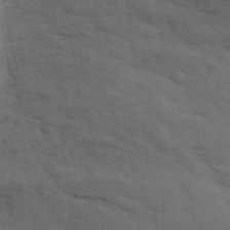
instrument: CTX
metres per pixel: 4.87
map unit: Ave
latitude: 17.2348
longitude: -129.1214
